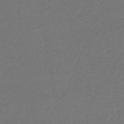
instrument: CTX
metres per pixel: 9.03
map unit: lHb
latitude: -43.2375
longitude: 62.4440
